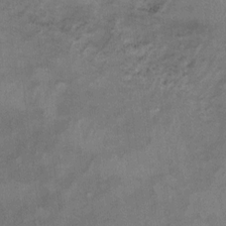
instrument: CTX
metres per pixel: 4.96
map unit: Ht
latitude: 8.4601
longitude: -38.3278
